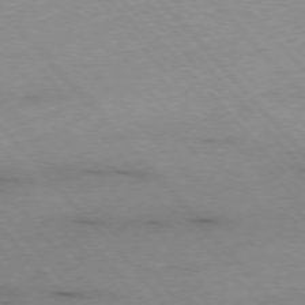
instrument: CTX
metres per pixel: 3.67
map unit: Ap
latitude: -76.6707
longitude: -90.3467
